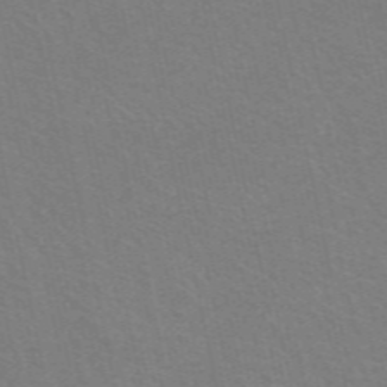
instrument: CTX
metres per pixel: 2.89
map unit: eAb
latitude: 51.1403
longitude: 111.3698
